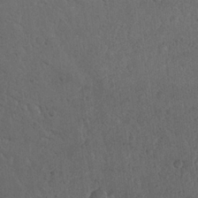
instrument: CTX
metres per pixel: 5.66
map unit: Nhu
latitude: 22.3089
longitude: -71.6316
